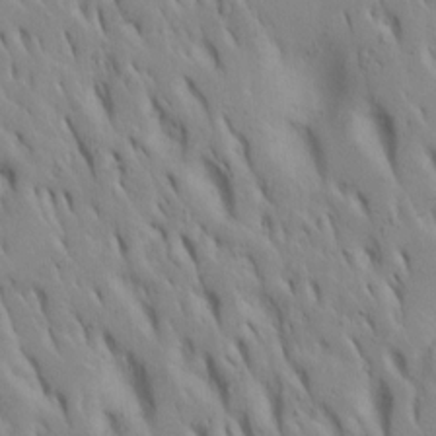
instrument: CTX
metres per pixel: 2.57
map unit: Htu
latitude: -8.1795
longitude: 144.9731
